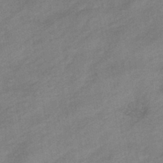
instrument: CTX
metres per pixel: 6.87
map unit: eHb
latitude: -41.5777
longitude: 83.8989
